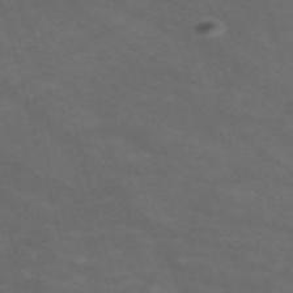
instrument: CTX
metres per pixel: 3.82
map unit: Nve
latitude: -58.8407
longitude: 58.9541
